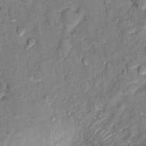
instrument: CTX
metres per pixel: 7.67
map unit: Ht
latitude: 11.4049
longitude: -33.6127
